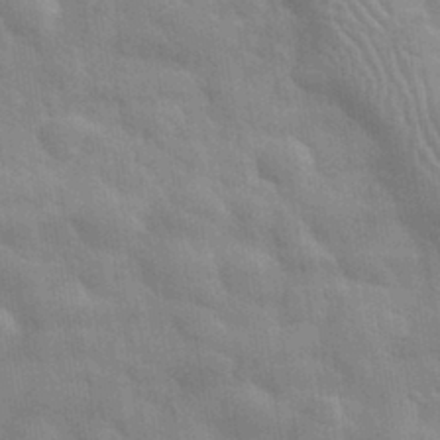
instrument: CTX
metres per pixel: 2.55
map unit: eHh
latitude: 32.1956
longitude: -71.0458
